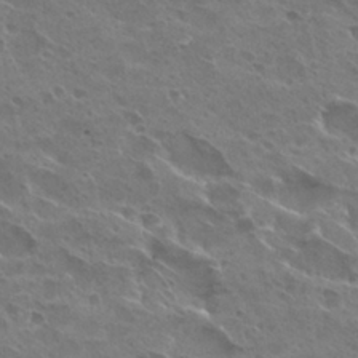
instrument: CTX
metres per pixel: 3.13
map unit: Hto
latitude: 27.2915
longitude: -40.5923
